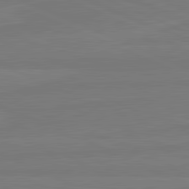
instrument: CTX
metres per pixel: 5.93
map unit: lApd
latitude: 81.8772
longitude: -178.4223
